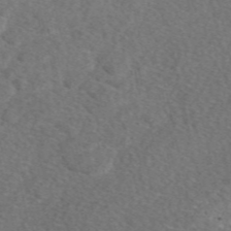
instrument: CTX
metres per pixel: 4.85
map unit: eAb
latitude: 48.3845
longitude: 107.3132
